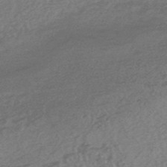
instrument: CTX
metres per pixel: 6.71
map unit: HNhu
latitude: -45.0298
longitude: 93.1053
